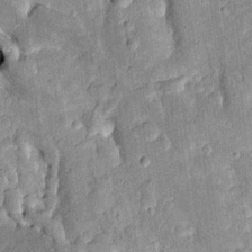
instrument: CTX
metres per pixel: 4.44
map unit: Htu
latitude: -0.2929
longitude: 149.8801
